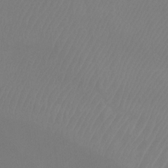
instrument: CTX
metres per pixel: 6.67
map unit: Ht
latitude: -8.8219
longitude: -33.6883
